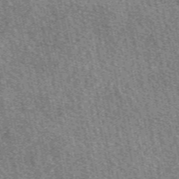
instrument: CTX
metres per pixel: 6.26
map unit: eAb
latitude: 50.8002
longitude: 114.8030
